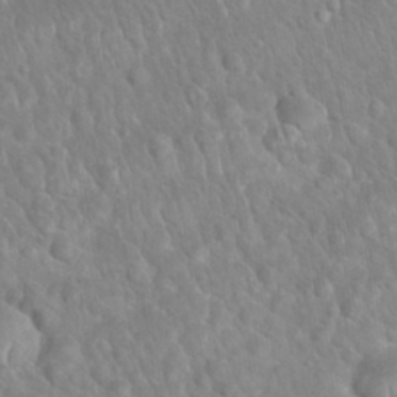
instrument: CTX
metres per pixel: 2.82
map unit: Nhu
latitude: 27.2915
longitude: -62.4223
